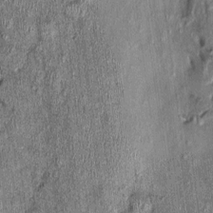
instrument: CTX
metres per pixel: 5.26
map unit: Nhu
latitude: -0.3307
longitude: -14.9892
